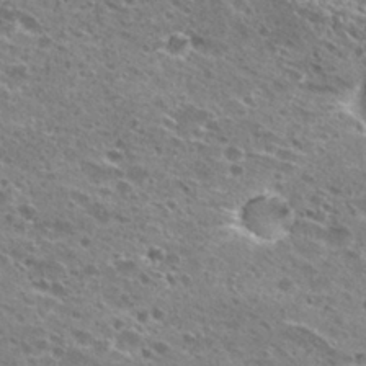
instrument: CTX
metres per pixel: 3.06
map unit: Hto
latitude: 27.2915
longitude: -45.6505
